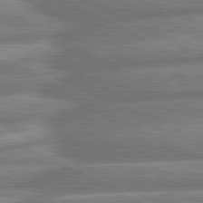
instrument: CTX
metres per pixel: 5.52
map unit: lApd
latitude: 80.8191
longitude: -167.0458
